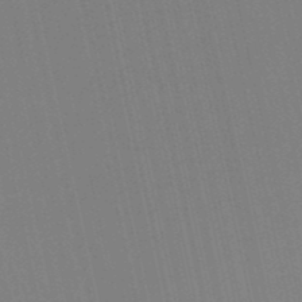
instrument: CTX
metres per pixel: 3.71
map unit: eHb
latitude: -50.4440
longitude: 77.0486
